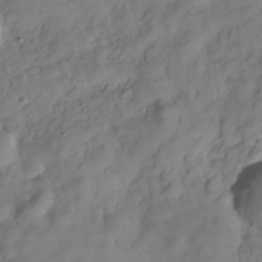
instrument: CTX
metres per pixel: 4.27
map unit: Hve
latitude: -29.5210
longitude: 93.3510
